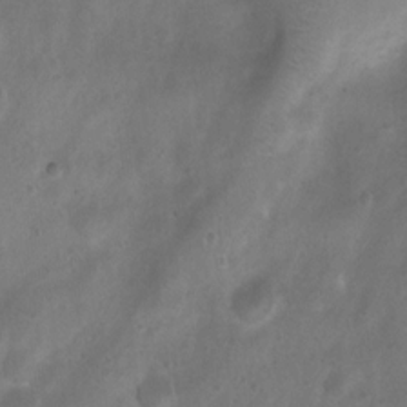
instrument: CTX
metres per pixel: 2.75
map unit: Ht
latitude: 4.3467
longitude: -21.3481
